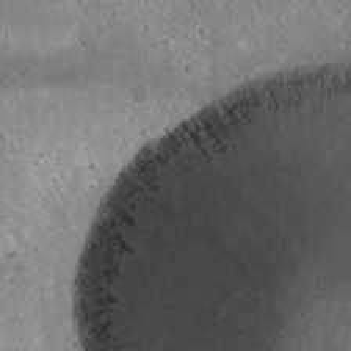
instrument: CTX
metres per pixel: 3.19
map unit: Nhu
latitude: 28.5357
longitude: -53.7072
